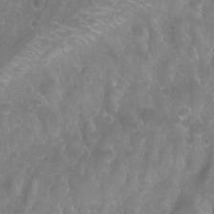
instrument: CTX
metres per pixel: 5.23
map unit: Aa
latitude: -9.3132
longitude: -72.1011
